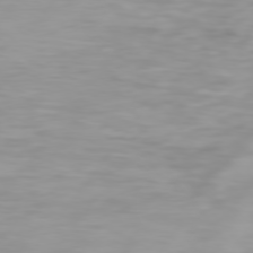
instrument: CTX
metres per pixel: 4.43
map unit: Hpe
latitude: 74.6113
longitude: -129.4615
